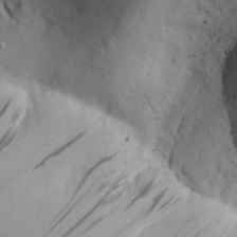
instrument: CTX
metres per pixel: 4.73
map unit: Aa
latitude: 30.4412
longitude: -142.3656
